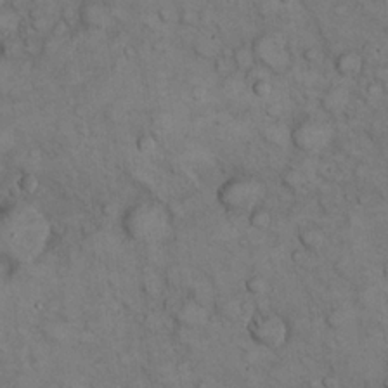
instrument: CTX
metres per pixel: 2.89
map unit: eHh
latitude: 22.6868
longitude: -60.0255
